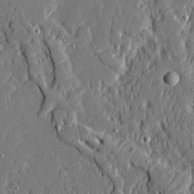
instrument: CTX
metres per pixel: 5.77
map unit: Ave
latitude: 21.0837
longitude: -127.8583
